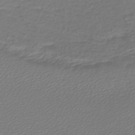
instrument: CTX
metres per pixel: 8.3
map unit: lHb
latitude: -43.4076
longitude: 70.4062
